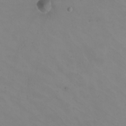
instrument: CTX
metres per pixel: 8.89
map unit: Nhu
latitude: -5.1053
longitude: -92.3656
